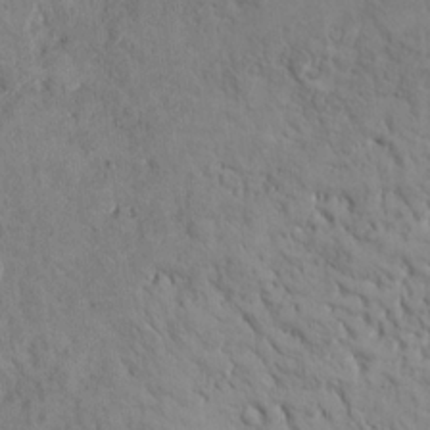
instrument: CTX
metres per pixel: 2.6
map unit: Hto
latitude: 14.0255
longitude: -59.8394
